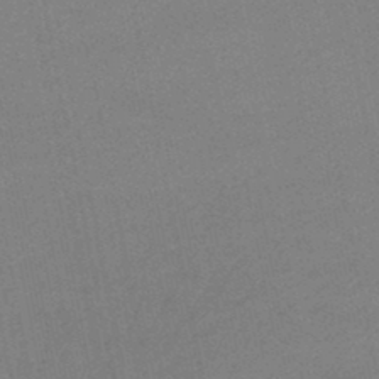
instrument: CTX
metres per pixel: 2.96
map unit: lHb
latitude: -46.6329
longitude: 58.5573
